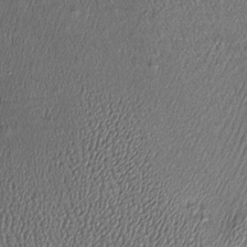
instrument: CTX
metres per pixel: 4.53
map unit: Htu
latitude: -7.8800
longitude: 157.1242
